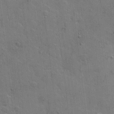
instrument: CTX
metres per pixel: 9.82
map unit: Hto
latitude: 5.4615
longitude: -61.7071
